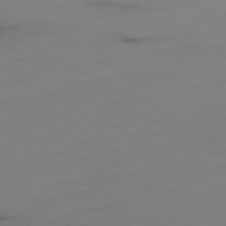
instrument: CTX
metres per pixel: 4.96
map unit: Ap
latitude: -80.0094
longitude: -62.9514
